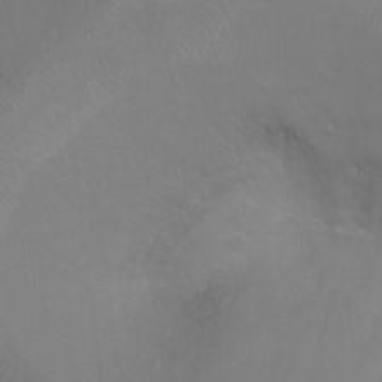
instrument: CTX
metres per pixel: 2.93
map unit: Ht
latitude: -6.9730
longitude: -32.7057
